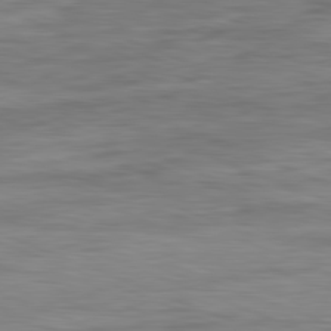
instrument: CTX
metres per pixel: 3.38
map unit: Ap
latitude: -82.1606
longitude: -74.0444
